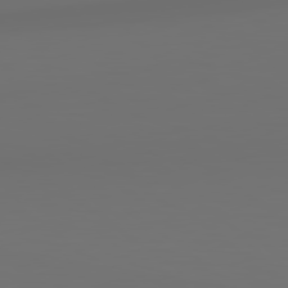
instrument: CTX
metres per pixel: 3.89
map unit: lApd
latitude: 79.0270
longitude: -138.9325
